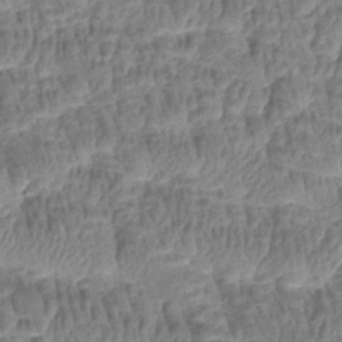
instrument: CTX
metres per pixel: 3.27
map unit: Htu
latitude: -5.0864
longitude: 178.1794
